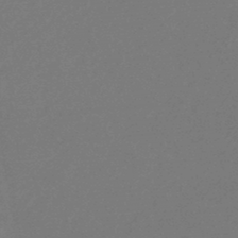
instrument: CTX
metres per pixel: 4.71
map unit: eHb
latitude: -43.9178
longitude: 88.8975
